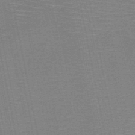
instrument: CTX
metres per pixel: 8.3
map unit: HNb
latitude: -49.8045
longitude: -42.4601
